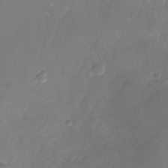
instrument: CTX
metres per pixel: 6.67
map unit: Nhu
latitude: -25.8800
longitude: -71.0647
